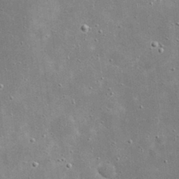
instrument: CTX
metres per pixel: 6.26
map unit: eHh
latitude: 21.2348
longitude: -67.3670
